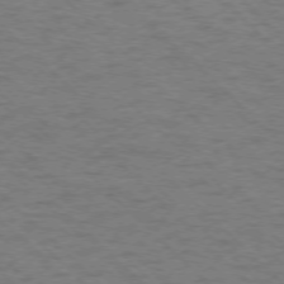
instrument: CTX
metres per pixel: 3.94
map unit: Ap
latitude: -75.8990
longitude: -80.0633
